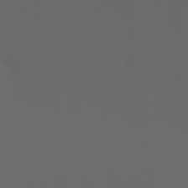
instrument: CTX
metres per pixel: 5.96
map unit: Ht
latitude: -3.9556
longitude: -60.6868
